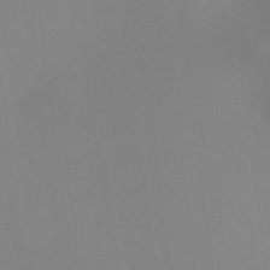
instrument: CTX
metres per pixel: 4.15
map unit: HNhu
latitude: 10.4034
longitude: 22.6519
